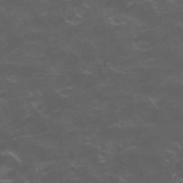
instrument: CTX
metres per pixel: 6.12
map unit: Nhu
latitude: 26.3656
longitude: -52.9136
